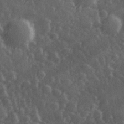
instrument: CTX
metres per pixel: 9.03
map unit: Hve
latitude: 27.0270
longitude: 146.8975
